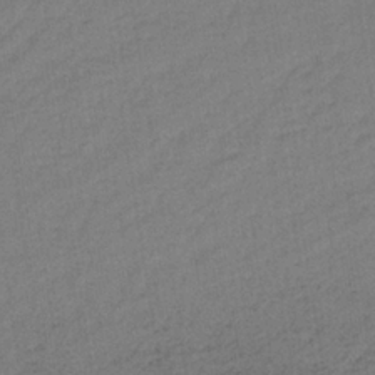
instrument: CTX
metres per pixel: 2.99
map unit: lHb
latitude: -34.7274
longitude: 63.4643
